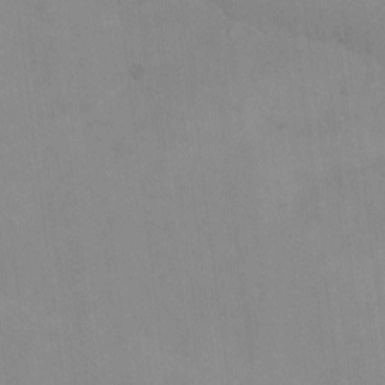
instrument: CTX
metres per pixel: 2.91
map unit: eHh
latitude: -9.0675
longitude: -68.8947
